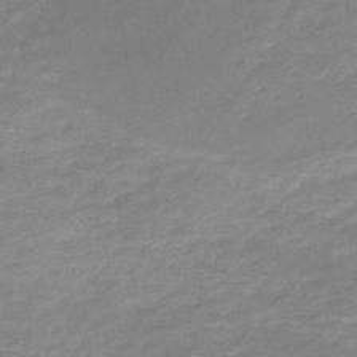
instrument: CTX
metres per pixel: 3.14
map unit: HNb
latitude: -49.3888
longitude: -39.4615
